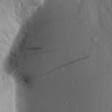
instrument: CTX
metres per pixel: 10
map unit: Aa
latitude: 15.3860
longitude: -145.6694
